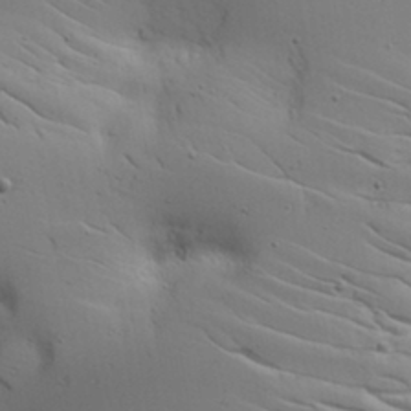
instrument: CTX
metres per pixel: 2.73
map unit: lAvf
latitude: 16.6868
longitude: -125.6127
